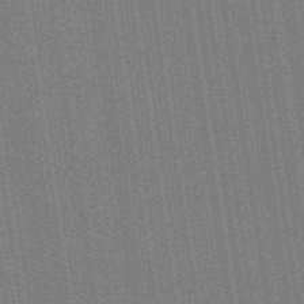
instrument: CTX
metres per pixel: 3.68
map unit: HNb
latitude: -47.7666
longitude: 59.1053
